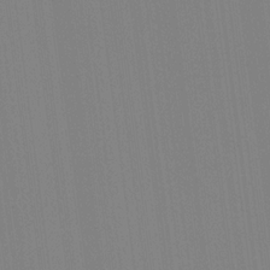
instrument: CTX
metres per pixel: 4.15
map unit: Hve
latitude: 18.0822
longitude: 149.9745
